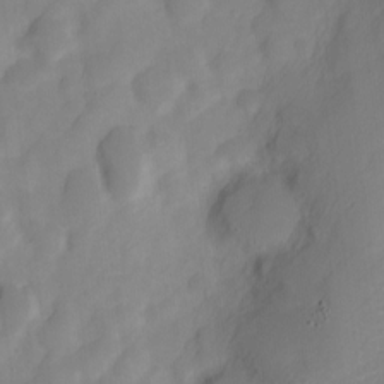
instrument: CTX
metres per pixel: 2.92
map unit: Nve
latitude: -22.0472
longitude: 106.5952
